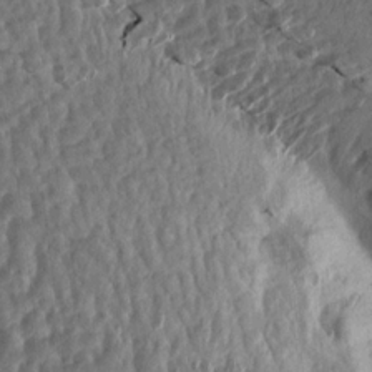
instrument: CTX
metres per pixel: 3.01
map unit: Aa
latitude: 14.1389
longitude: -144.8569
